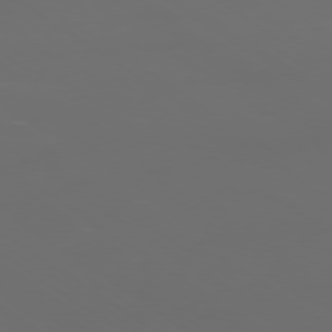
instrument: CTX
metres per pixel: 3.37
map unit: Ap
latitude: -79.4076
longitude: -93.0269
